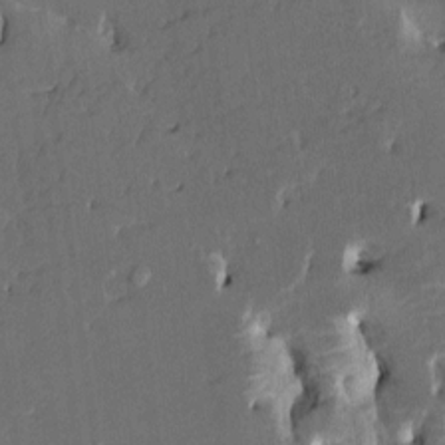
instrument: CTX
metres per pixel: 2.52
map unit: HNhu
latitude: 5.6883
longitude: -6.0444
